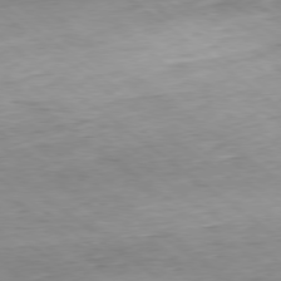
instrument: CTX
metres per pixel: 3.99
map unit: Hpe
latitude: -78.9541
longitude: 11.8422
